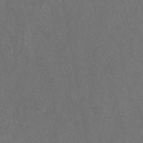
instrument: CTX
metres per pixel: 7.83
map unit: eAb
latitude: 47.8773
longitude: 111.9178
